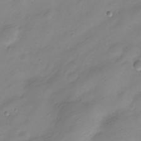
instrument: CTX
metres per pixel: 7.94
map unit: Nve
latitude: -21.6344
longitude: 107.1242
